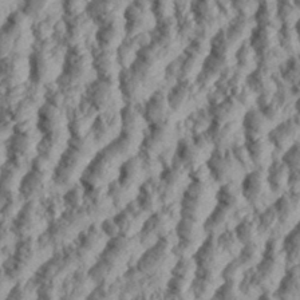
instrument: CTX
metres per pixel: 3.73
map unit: eHh
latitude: 35.6316
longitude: -137.4994
